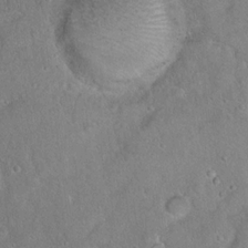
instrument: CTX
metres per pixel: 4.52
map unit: Hto
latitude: 15.9528
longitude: -40.7246
